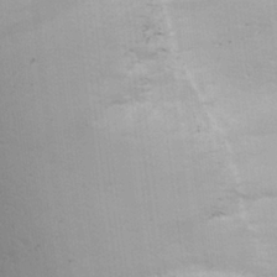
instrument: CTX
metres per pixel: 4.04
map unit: lHvf
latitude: 23.3293
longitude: 141.0108
